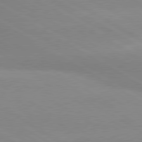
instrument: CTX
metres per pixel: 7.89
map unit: lApd
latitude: 80.0633
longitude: -146.9514
